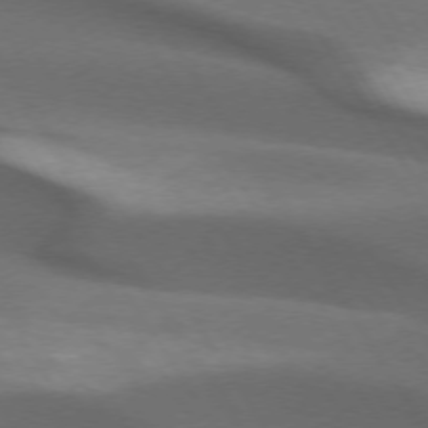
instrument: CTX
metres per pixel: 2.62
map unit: lApd
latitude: 73.2537
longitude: -52.3279
